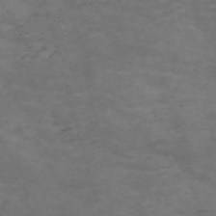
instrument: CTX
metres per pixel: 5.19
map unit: Nve
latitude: -59.5399
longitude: 59.1809
